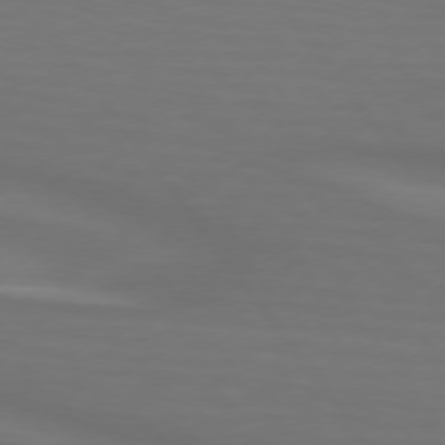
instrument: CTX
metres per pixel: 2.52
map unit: lApd
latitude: 74.7057
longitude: -79.8206
